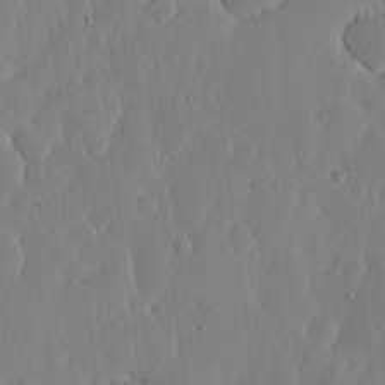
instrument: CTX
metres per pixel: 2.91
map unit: lHvf
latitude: 17.5371
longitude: -114.9324
